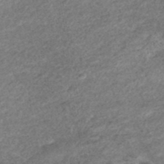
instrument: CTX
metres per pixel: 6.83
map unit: ANa
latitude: 42.3278
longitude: 27.5588
